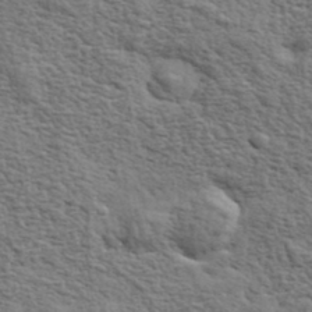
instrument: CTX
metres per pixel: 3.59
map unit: eHh
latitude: 36.8758
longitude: -82.0633
